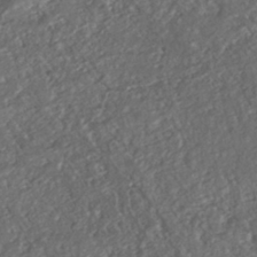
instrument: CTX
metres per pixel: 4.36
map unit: ANa
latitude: -42.6896
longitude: 109.5399
